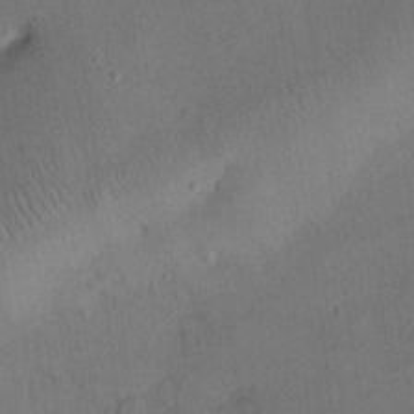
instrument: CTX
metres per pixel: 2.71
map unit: eHh
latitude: 25.5371
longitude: -69.4616
